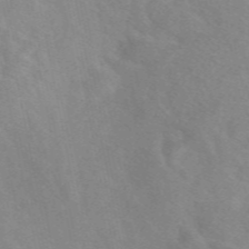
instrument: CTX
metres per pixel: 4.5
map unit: eAb
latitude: 47.9717
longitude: 119.7478
